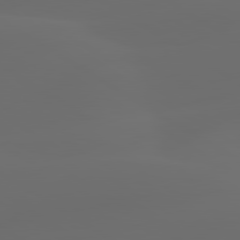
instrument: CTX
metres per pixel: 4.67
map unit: lApd
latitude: 80.1011
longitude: -91.3482
